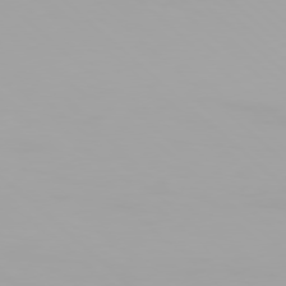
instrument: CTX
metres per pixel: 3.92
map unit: Hpe
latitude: 77.3859
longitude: -137.9906
